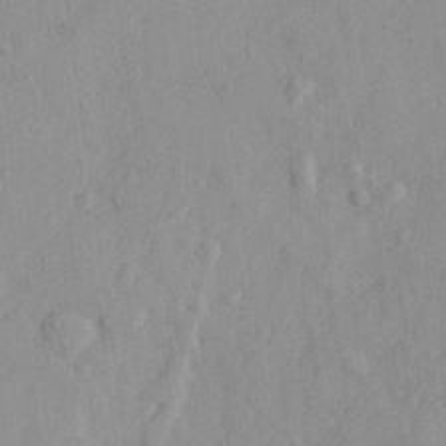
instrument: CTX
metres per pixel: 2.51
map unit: Ave
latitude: 22.0444
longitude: -130.7436
